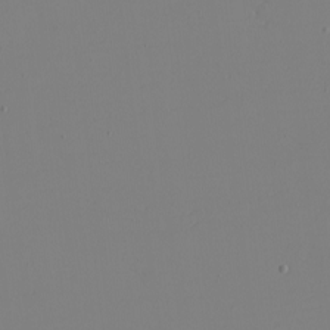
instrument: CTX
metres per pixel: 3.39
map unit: eHh
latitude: -6.3495
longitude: -80.5546
